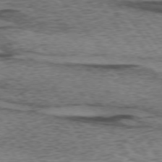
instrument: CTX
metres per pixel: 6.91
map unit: lApd
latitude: 73.8773
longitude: -76.3845
